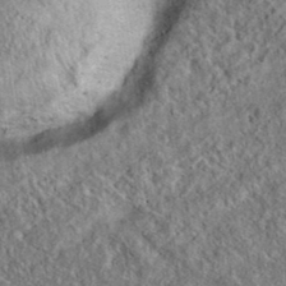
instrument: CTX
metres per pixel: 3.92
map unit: eAb
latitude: 36.0444
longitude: 113.6722
